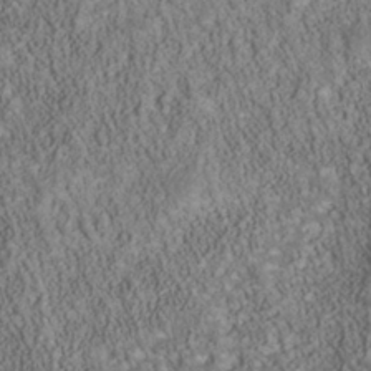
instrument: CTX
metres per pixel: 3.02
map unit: Nhu
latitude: -40.3684
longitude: -85.1592
